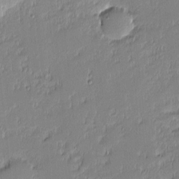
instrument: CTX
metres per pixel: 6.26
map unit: eHh
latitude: -2.8030
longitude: -82.4034
